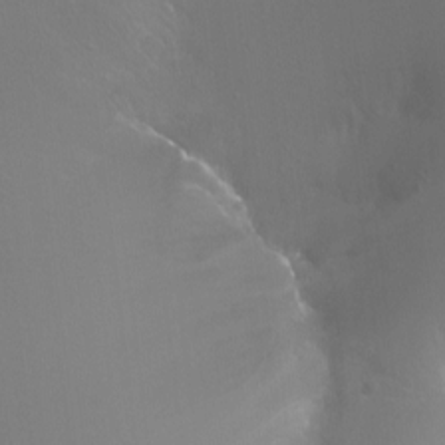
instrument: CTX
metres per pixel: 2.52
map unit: Ht
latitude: -11.3699
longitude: -44.6868
